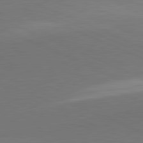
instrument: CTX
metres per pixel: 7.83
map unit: lApd
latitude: 81.7639
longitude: 149.9556
